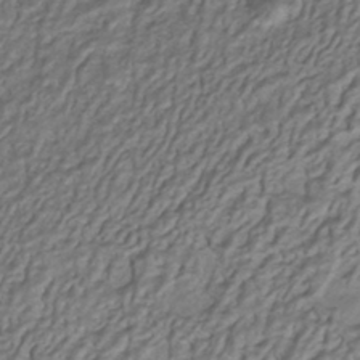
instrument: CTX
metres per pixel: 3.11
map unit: HNhu
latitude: -41.6344
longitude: 105.2943
